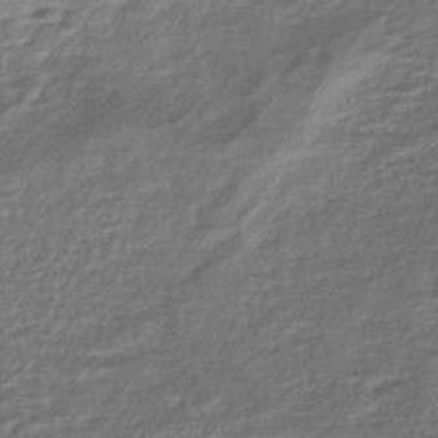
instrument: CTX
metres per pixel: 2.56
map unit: HNhu
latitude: -45.2376
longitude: 97.0865
